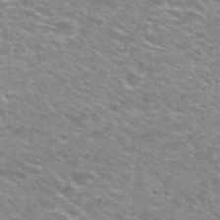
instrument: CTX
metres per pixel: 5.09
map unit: Hto
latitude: 30.2334
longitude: -49.0269
